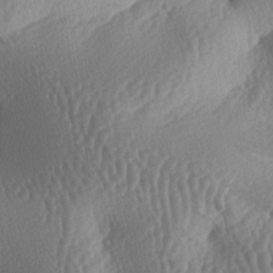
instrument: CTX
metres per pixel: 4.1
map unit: lAa
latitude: -6.3306
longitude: -128.5546
